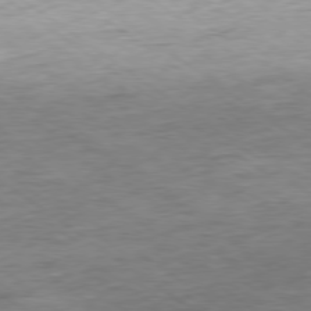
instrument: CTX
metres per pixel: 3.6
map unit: Ap
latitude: -79.2376
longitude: -101.8394
